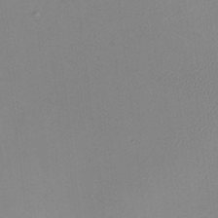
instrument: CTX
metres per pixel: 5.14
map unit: HNhu
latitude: 9.9717
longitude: 15.1431
